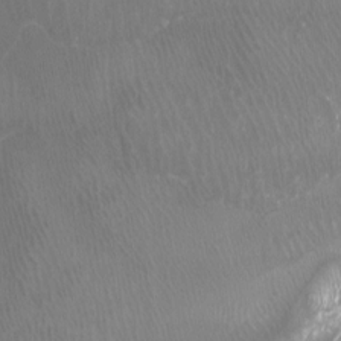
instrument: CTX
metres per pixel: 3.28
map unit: Htu
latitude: -6.9163
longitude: -49.0836
